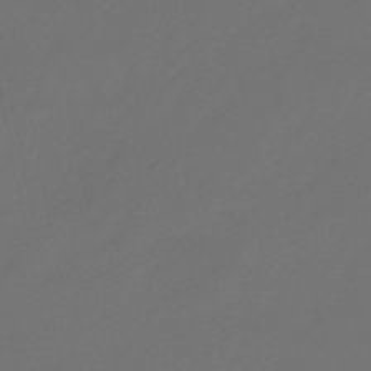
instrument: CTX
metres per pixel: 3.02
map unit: eHb
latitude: -47.5588
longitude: 86.3495
